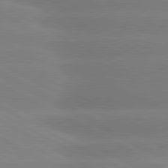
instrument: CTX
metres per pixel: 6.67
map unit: lApd
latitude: 80.4790
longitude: -147.8017
